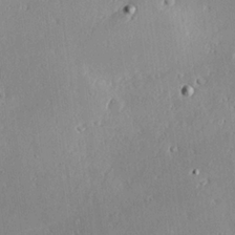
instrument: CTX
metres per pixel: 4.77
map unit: Hve
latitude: 25.4993
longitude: -94.1200
